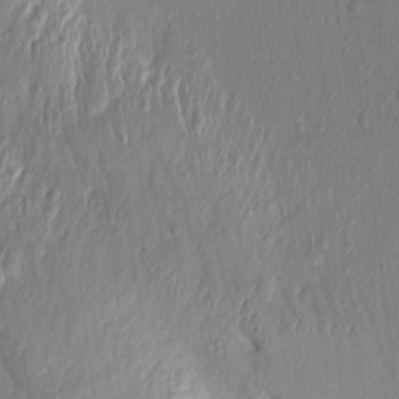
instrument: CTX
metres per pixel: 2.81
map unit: Aa
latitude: 14.5735
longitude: -143.5371
